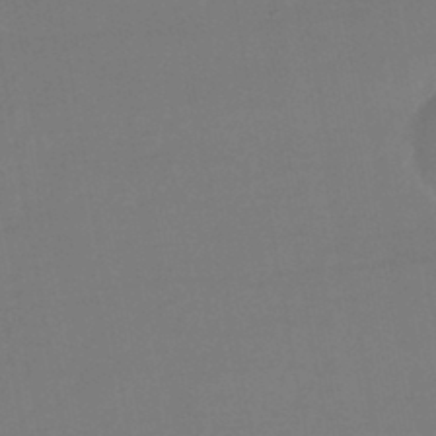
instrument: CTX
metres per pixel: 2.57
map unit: HNhu
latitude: -44.2928
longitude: 93.6911
